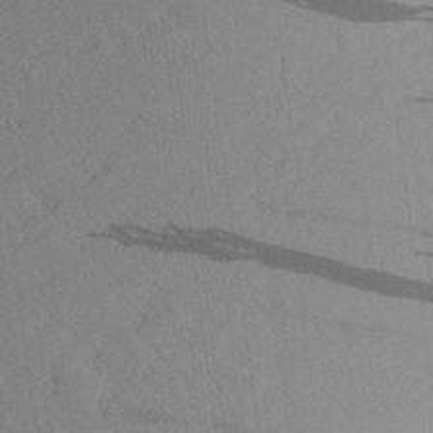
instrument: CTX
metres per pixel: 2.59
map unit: Aa
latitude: 27.0459
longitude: -144.9891
